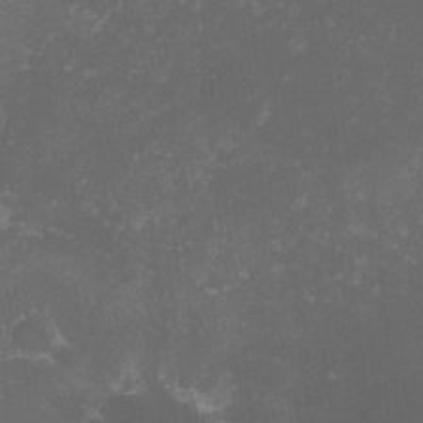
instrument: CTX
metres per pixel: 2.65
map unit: lHvf
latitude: -13.6155
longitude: -99.1025
